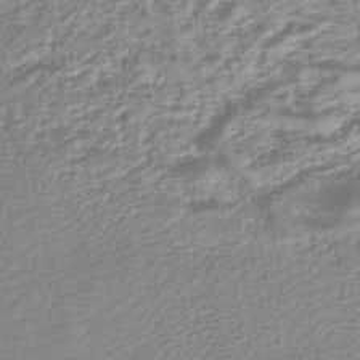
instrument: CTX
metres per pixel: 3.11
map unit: lHb
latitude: -45.3132
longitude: 61.0486
